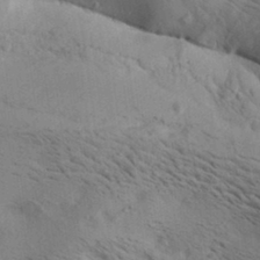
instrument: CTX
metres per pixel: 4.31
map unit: lAa
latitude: 19.3103
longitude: -140.0633
